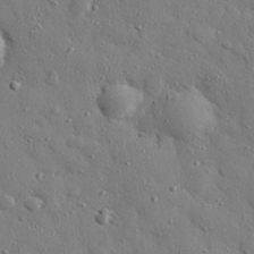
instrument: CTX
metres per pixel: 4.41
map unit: eHh
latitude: 27.4993
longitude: -78.2523
